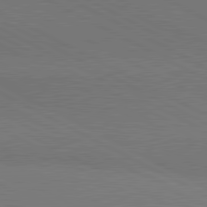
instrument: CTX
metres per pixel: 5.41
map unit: lApd
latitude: 81.1025
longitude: 149.8801
